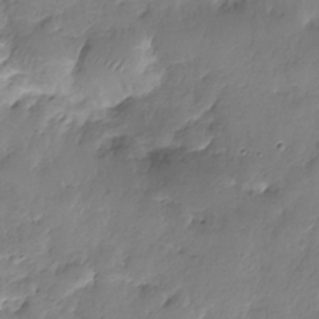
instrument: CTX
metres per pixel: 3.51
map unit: Nhe
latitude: -36.1605
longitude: -178.4034
